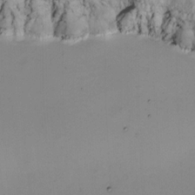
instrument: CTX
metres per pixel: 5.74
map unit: Nhu
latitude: -1.8234
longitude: -74.2145
